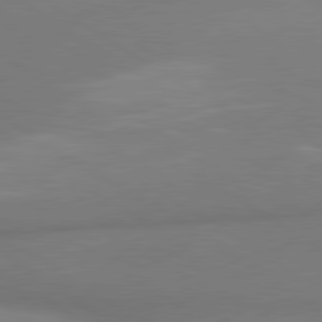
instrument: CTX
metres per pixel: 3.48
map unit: lApd
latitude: 79.9906
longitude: 178.2172
